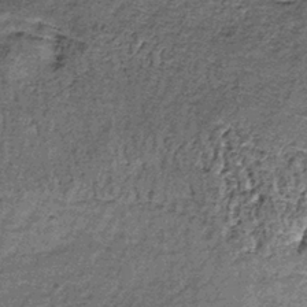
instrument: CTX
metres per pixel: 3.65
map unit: lHb
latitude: -38.4629
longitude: 66.4062
